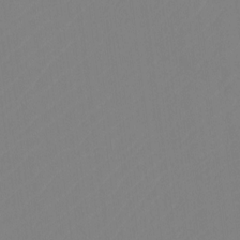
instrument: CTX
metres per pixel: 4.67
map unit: Htu
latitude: -14.0094
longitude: -50.0633
